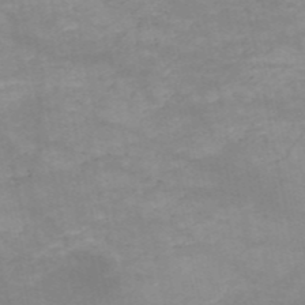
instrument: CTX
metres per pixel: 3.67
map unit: HNb
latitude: -52.0661
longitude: -39.5938
